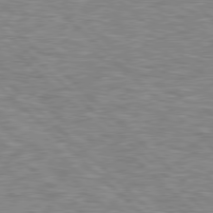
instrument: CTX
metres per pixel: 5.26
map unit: Hpe
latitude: 78.2334
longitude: -158.5924
